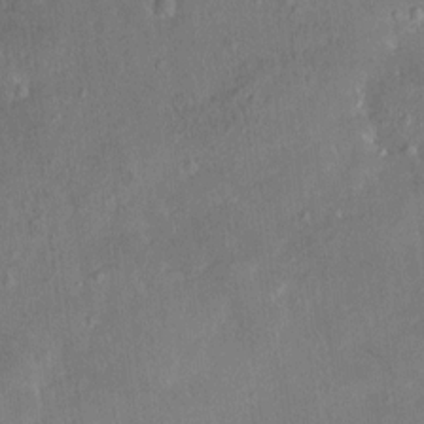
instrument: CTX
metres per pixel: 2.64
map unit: HNhu
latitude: 5.8583
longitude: 3.1431
